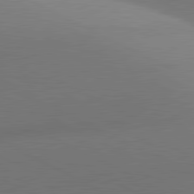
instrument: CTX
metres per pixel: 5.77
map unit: lApd
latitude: 81.2537
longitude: 135.1431
